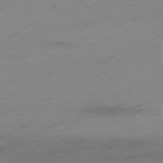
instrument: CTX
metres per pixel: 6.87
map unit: Ap
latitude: -78.9919
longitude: -58.5357
